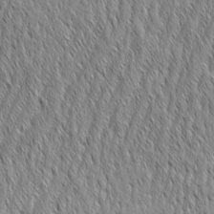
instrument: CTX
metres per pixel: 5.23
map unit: Aa
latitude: 6.7624
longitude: -129.8961
